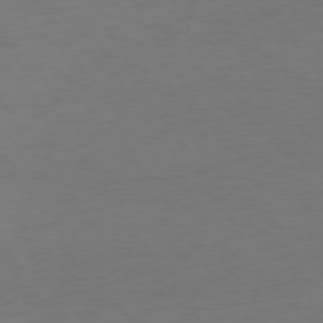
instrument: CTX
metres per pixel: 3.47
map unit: Ap
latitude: -78.5573
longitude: -67.7638
